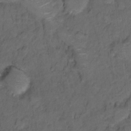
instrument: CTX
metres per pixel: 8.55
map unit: Hto
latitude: 5.5749
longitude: -36.1578
